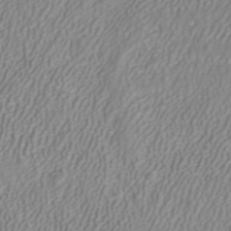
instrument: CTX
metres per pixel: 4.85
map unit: ANa
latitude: 40.3089
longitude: 22.1606
